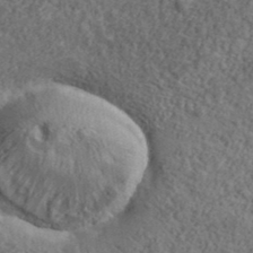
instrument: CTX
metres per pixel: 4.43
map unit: lHvf
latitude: 37.9528
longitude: -90.9514
